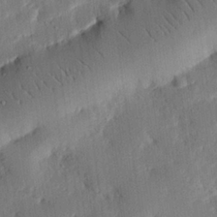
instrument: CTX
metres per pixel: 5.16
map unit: eHh
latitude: 25.1970
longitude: -81.1403
